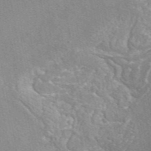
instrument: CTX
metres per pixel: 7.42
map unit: eAb
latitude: 46.9703
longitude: 114.3684
